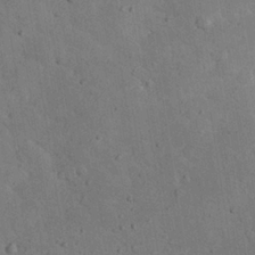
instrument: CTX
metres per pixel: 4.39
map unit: eHh
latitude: 24.2333
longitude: -71.9150
